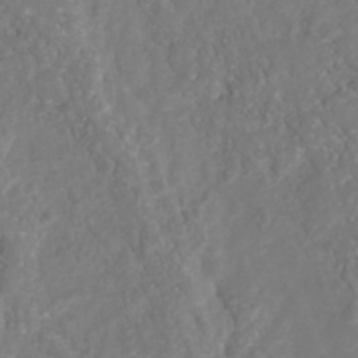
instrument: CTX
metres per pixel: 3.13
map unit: Nhu
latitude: -41.0297
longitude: -83.2348
